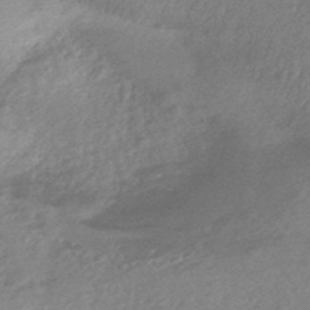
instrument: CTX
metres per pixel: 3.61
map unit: HNhu
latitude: -44.9920
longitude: 92.7085
